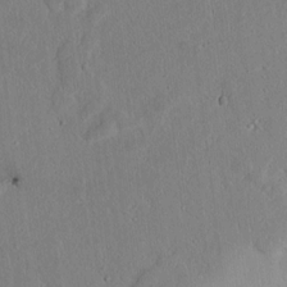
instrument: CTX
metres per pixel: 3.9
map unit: lAvf
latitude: 7.6316
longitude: 168.5384
